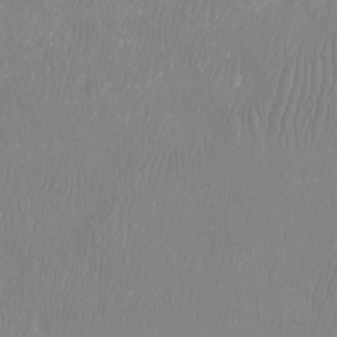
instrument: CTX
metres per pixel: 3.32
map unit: Htu
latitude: -8.8597
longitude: -75.9339
